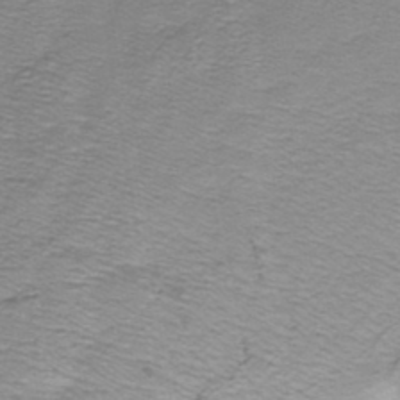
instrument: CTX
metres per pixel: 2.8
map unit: lHb
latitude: -41.4643
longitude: 55.2376
